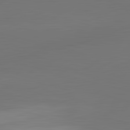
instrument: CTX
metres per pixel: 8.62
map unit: lApd
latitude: 83.5749
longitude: -133.1403
